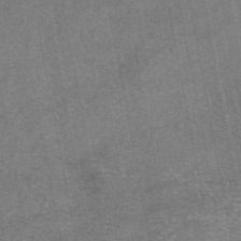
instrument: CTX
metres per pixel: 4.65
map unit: eAb
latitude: 47.8773
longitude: 103.8800
